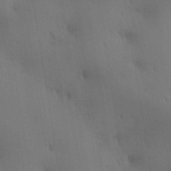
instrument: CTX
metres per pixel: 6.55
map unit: lAa
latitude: 11.3482
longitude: -108.0444
